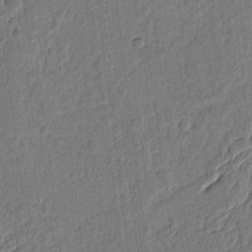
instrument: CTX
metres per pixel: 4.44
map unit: Ht
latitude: 11.7072
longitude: -75.8205
